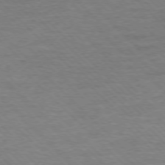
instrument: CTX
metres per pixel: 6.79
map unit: Ap
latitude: -77.4265
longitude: -94.7624
